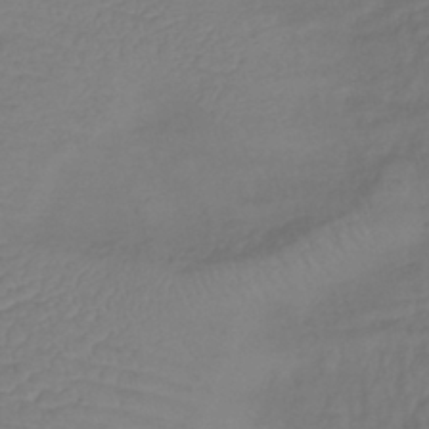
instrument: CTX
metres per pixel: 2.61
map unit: lHb
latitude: -42.8596
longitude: 81.4644
